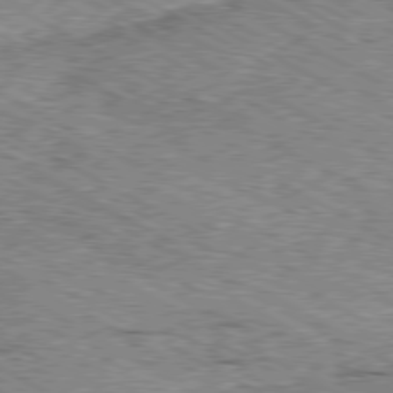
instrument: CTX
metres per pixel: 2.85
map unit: Ap
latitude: -80.4818
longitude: -50.0444
